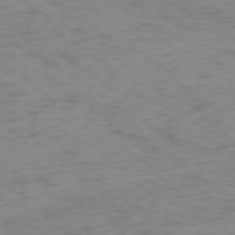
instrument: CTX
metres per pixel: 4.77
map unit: Ap
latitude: -76.5196
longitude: -77.5371
